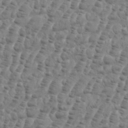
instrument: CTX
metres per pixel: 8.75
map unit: eHh
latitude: 36.1389
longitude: -136.4034
